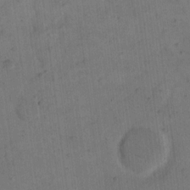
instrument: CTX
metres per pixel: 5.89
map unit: eHh
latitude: 14.2712
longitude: -66.8380
